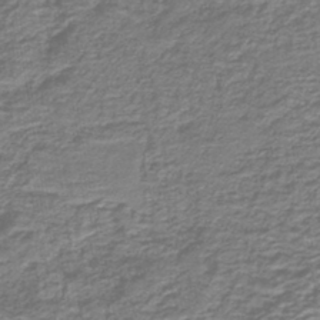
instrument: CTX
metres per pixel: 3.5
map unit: lHb
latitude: -41.8800
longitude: 53.0108
